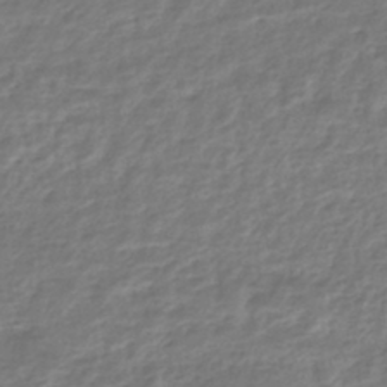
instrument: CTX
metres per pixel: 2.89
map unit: HNhu
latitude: -44.9920
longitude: 102.6141
